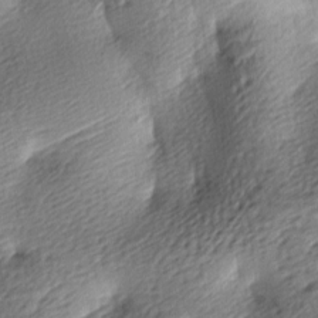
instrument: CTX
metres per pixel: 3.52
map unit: lAa
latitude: -9.1809
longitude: -126.8002
